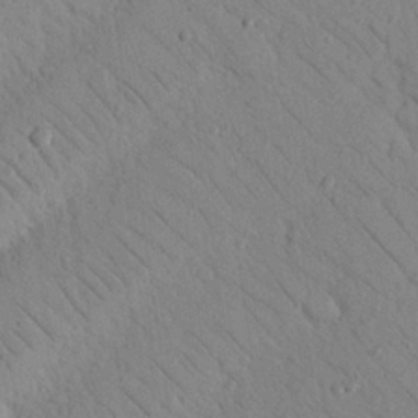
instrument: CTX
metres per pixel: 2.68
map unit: Nhu
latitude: 23.4993
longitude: -74.3656
